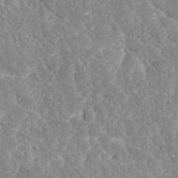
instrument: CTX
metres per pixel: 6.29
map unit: Ave
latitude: 17.7828
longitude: -135.2726
